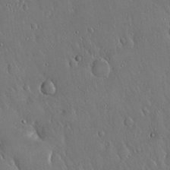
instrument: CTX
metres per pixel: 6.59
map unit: Hto
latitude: 17.8017
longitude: -58.4223
